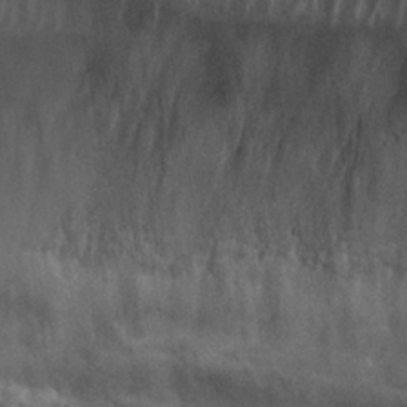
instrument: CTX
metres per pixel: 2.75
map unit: Nhu
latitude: 29.5938
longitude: -54.5357
